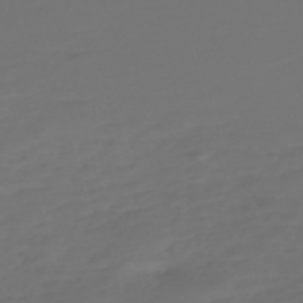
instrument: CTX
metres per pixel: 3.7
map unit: Nve
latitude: -59.7477
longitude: 57.8989
